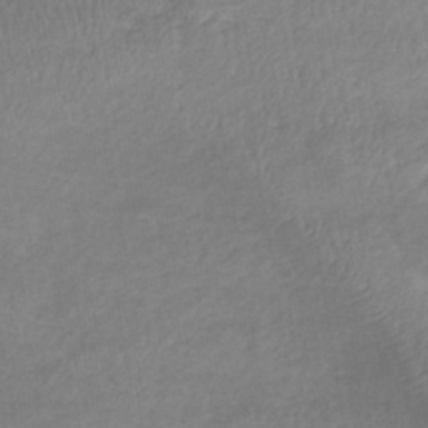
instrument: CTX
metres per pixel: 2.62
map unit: lHb
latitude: -39.7100
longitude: 69.7099
